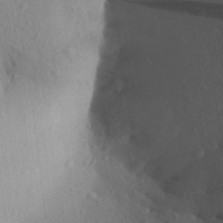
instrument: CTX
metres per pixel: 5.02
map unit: Aa
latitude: 26.8947
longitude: -147.5183
